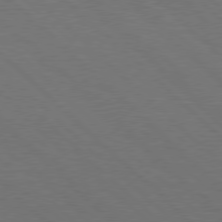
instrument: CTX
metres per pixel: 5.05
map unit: Hpe
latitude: 77.5938
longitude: -155.5560
